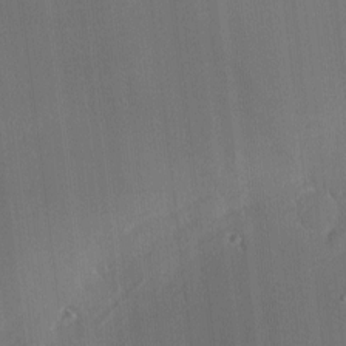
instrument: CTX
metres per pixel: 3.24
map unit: Nhu
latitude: 0.0255
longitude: -77.0080
